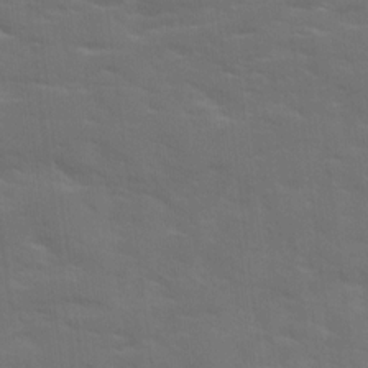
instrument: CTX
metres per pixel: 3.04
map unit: Ave
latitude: 18.1577
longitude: -130.4034
